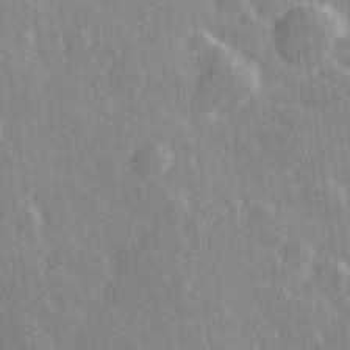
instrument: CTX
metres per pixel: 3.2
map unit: Hve
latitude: 28.7057
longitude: 146.3873
